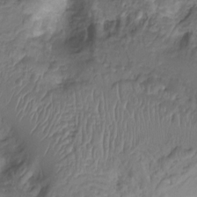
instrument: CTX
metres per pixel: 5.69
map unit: Nhu
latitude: -15.3321
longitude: -26.9514
